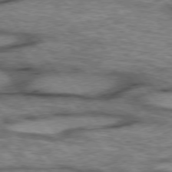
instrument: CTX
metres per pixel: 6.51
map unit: lApd
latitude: 75.6127
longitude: -49.1781
